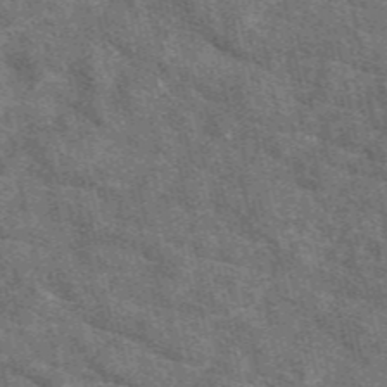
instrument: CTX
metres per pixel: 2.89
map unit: eAb
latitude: 49.5182
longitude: 115.9367
